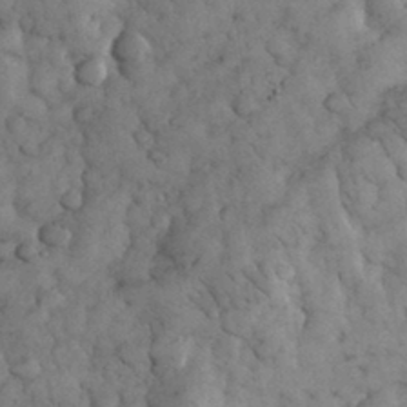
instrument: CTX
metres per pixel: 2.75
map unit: eHh
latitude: 32.8947
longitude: -68.2901
